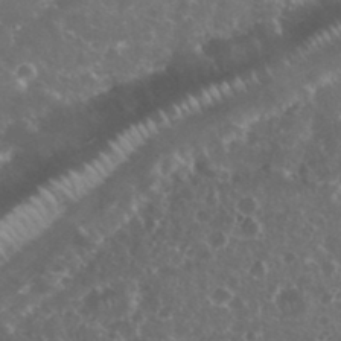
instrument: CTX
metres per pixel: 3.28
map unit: eHh
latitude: 34.3467
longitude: -61.6316
